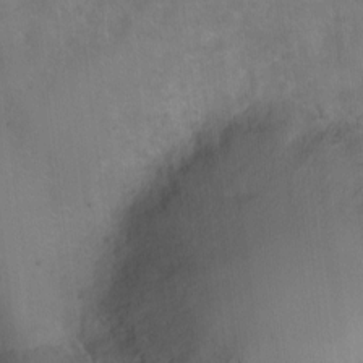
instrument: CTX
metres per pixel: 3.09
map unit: Hto
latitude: -2.8407
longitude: -34.1388
